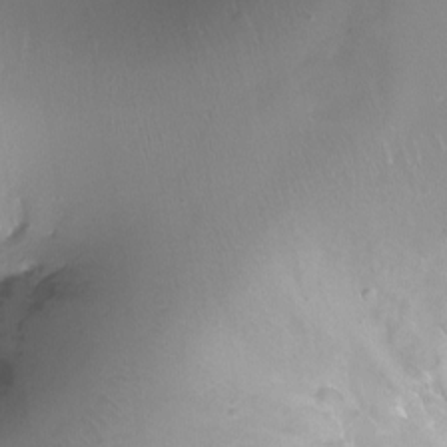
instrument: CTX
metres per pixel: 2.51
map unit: Ht
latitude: -12.1417
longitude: -45.3670
